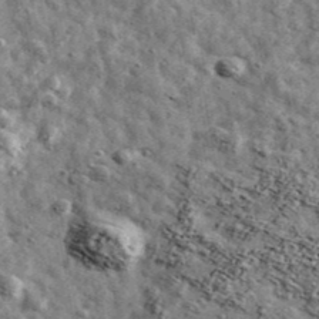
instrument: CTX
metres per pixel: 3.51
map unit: Ave
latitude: 42.8191
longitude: -107.7261
